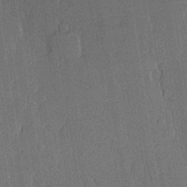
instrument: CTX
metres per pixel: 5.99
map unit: lHvf
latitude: 20.1200
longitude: 144.9920
